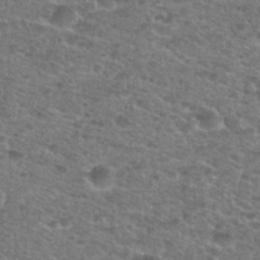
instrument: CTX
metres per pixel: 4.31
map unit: Hto
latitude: 28.0633
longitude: -49.0269
